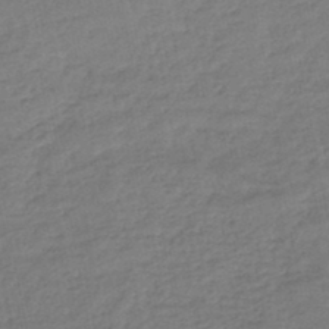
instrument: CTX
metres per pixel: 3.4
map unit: eHb
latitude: -45.6344
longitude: 80.8219
